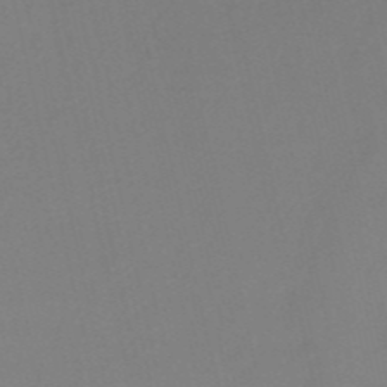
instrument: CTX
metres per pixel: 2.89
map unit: HNb
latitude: -53.7477
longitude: -50.1766
